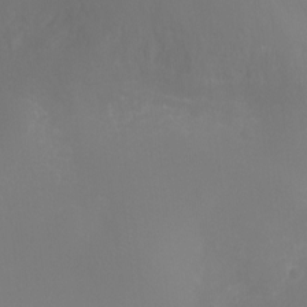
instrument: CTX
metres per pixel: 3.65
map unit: Ht
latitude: -6.3495
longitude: -27.1025
